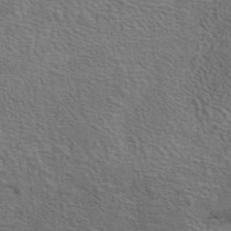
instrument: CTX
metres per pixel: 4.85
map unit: eAb
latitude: 43.6127
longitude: 112.3684
